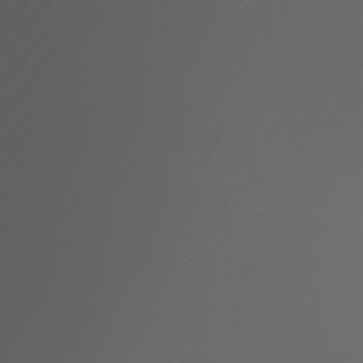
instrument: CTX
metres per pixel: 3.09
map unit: Htu
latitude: -5.0486
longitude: -90.0822
